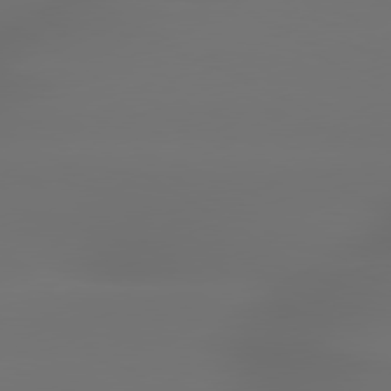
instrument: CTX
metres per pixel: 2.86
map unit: lApd
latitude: 79.6316
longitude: -138.6490
